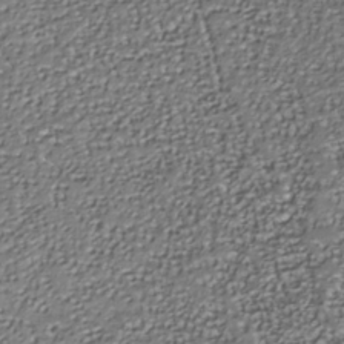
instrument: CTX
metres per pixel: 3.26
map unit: Nhu
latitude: -37.8611
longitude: -81.7072
